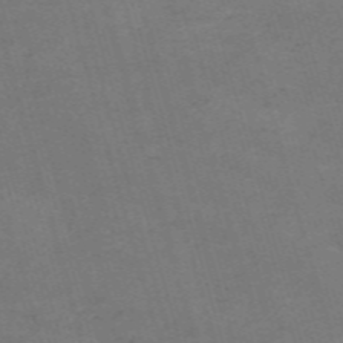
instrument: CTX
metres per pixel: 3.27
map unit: Nve
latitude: -59.7477
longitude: 57.5777
